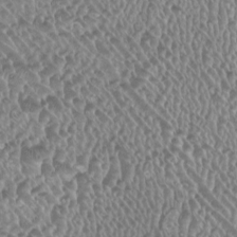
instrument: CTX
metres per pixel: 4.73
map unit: HNhu
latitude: -1.5022
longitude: -0.0255
